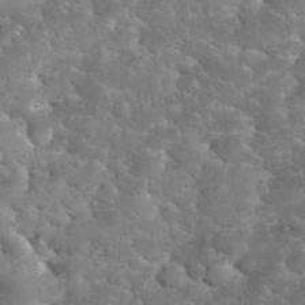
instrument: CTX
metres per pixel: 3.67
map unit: eHh
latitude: 34.9513
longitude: -65.1592
